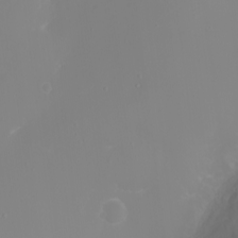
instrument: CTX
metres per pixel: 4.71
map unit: eHh
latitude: -2.9163
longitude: -75.2726
